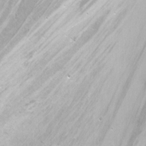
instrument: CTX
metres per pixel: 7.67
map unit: Nhu
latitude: -7.2565
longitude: -46.4601
